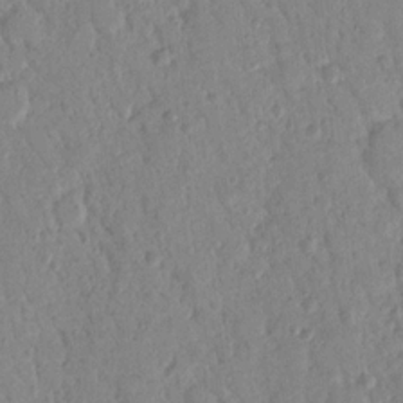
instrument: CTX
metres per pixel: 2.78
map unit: Nhu
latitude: 17.2159
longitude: -78.8002
